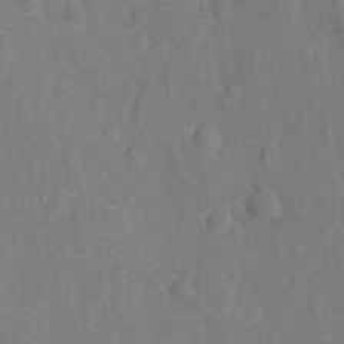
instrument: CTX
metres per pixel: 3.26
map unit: Nhu
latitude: -13.8422
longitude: -25.1781
